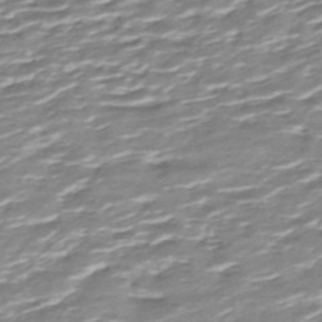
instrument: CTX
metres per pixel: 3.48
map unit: ANa
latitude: -44.5196
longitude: 104.9164
